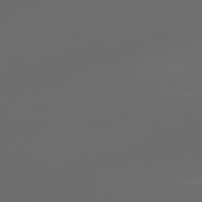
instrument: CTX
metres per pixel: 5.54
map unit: lApd
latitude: 83.0458
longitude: -138.1578
